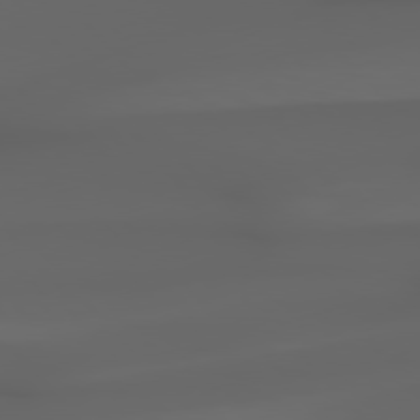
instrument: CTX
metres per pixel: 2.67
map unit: Hpe
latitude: 77.8583
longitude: -166.1766
